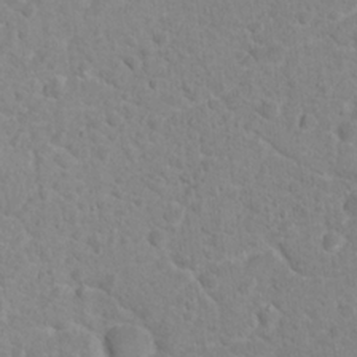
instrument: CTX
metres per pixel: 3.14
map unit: Nhu
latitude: 16.9892
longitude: -31.6127
